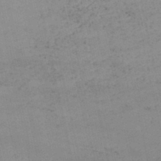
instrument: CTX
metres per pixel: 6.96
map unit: lHb
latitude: -46.3306
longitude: 69.8989
